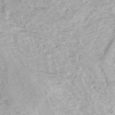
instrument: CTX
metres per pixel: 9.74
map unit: HNhu
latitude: -46.9352
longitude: 103.2376
